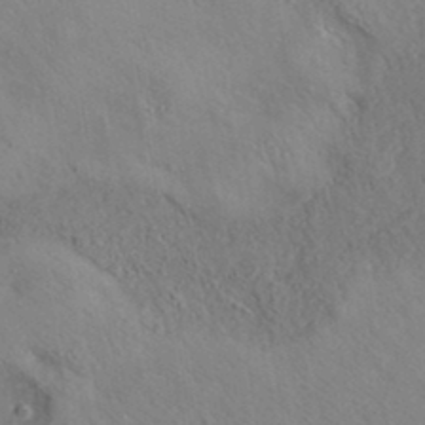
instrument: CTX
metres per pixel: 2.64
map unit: eAb
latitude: 35.2348
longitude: 110.1416
